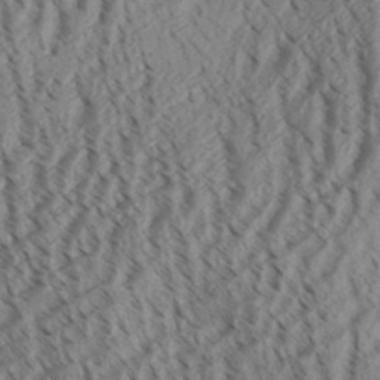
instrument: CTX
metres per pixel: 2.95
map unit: Aa
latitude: 32.3089
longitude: -136.9703
